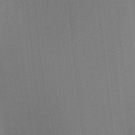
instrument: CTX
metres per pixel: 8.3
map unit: Ht
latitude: -6.2550
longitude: -27.4427
